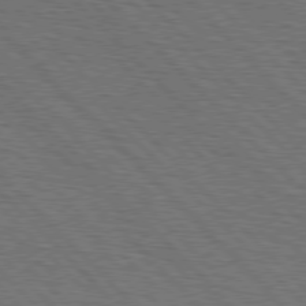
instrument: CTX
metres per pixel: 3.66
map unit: Hpe
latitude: 77.6127
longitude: -126.6302
